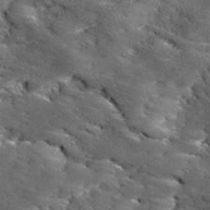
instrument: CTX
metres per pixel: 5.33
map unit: Ave
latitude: 18.0255
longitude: -136.3279
